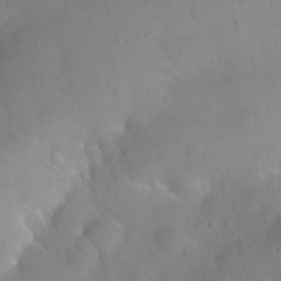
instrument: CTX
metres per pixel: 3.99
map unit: Nhu
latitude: 25.9339
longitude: -57.6693
